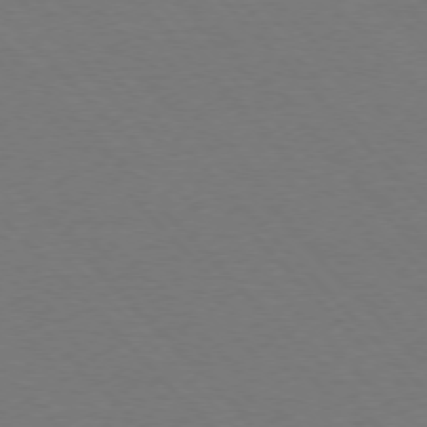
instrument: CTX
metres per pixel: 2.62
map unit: Ap
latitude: -76.6518
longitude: -85.9150
